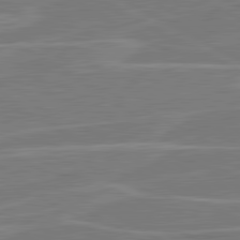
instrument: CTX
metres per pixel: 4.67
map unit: lApd
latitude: 80.9892
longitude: 121.9745
